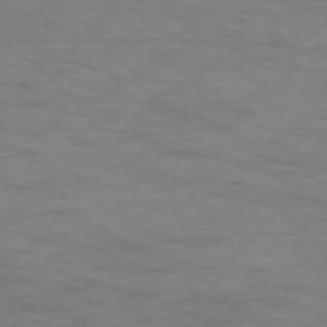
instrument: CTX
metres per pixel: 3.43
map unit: Ap
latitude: -77.1998
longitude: -76.8569
